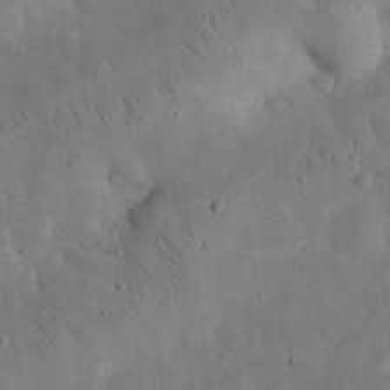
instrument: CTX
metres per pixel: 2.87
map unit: eHh
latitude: 25.2159
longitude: -68.4979
